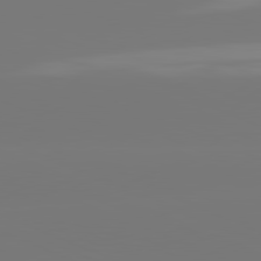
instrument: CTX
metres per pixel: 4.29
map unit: lApd
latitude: 81.3671
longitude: -150.7246
